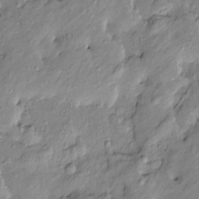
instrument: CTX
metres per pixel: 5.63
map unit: Htu
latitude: -9.6533
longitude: 176.6707
